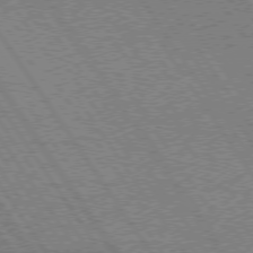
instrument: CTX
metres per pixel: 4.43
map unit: lApd
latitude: 74.6679
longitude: -80.0255
